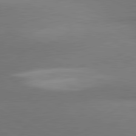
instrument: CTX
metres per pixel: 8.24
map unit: lApd
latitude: 81.2348
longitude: 154.5196
